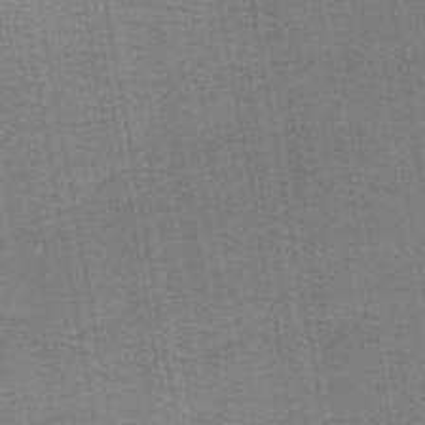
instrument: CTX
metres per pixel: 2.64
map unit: lHb
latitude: -44.4629
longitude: 57.8233
